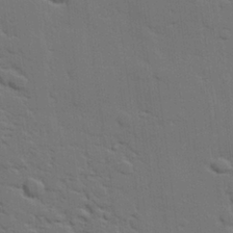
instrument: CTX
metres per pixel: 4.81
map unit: eHh
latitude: 26.8380
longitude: -81.7261
